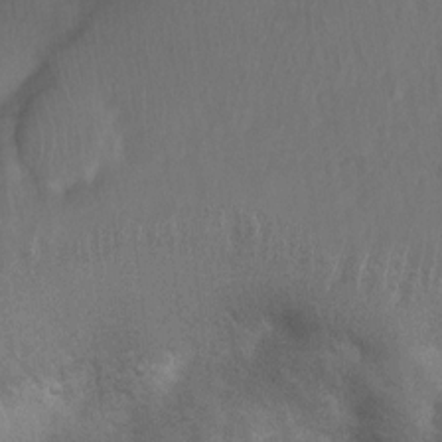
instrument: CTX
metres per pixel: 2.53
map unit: Nhu
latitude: 7.4426
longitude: -22.7813
